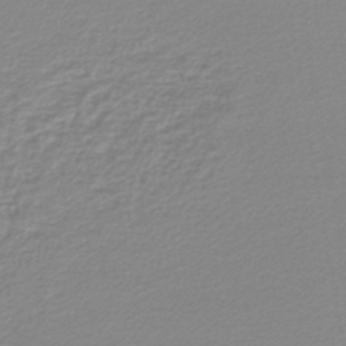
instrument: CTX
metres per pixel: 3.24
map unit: lHb
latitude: -44.1228
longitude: 60.4251
